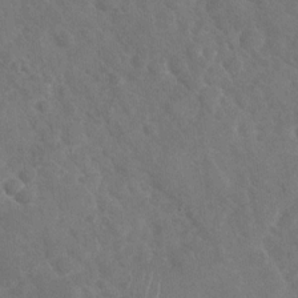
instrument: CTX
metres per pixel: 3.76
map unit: Nhu
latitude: -29.4643
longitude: -62.3090
